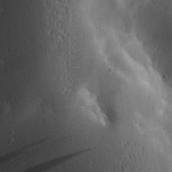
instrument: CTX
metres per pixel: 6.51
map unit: Aa
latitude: 28.7813
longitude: -131.0459
